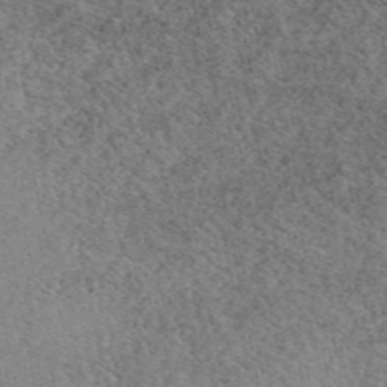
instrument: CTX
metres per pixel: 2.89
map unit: eAb
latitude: 48.8758
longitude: 106.5196
